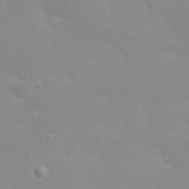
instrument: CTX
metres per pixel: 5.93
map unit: eHh
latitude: 20.8947
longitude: -64.3467
